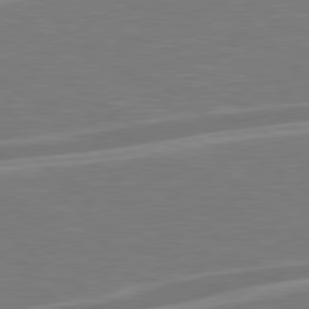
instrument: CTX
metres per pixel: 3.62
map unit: Hpe
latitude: 79.0837
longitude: -126.1011
